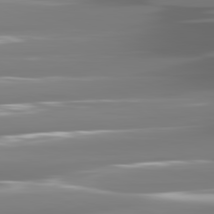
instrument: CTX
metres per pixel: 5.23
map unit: lApd
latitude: 81.3104
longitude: -140.8380
